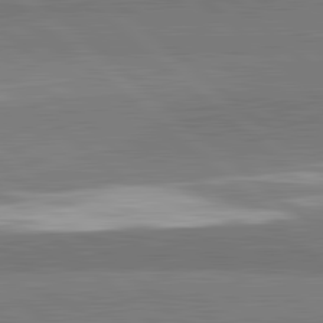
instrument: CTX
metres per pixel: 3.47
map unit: lApd
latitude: 82.1955
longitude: 162.1228
